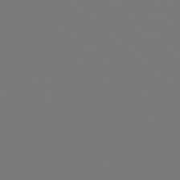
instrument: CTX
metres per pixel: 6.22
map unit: Hpe
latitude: 78.1200
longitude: -163.4049
